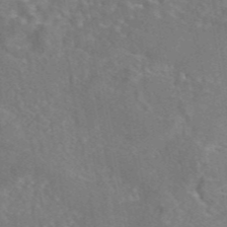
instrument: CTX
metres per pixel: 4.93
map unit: eAb
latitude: 45.2348
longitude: 109.1998
